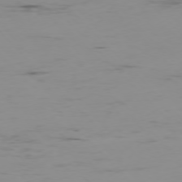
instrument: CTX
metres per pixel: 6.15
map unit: Ap
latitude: -76.7841
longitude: -82.5923
